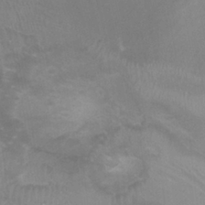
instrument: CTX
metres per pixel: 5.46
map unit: Nhu
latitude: -0.5574
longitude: -16.9325
